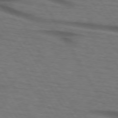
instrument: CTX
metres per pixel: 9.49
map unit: lApd
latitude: 73.4994
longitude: -73.5749
